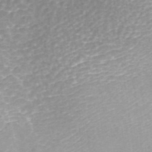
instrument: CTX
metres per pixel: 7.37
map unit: ANa
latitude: 43.0647
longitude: 25.1809
